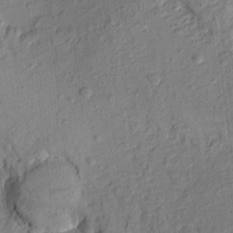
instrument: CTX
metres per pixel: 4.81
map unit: Htu
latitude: -8.7841
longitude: 177.7289
